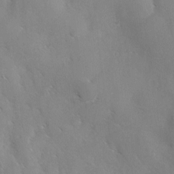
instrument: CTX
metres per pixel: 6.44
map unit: Ave
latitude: -0.5196
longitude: -112.1389
